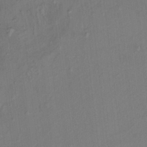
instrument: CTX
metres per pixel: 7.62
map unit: HNhu
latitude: 5.4993
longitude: 13.8234
